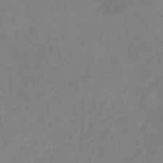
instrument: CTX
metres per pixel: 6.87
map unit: lHb
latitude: -40.8219
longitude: 77.4454
